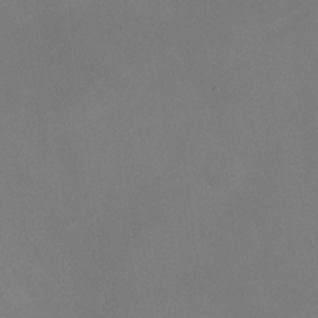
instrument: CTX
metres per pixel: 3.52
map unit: Ht
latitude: -9.2376
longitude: -31.8206
